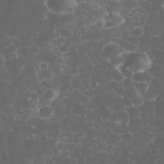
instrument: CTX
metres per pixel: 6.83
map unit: eHh
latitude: 33.1781
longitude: -62.9514
